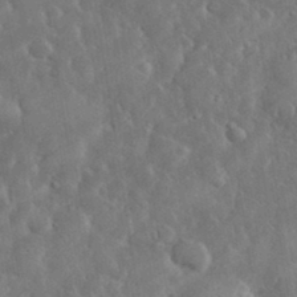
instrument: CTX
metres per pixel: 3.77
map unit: eHh
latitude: 32.5357
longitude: -74.4790
